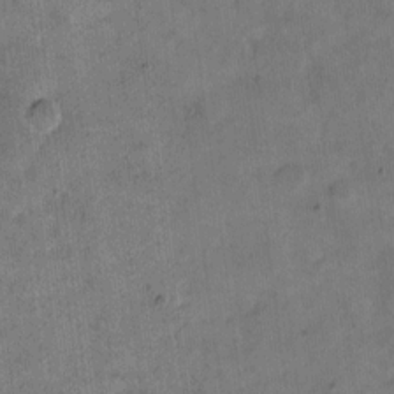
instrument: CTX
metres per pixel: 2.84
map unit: eHh
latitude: 14.4601
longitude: -66.3845
